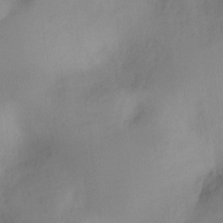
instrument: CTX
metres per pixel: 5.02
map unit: Ht
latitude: -17.1054
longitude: -45.6694
